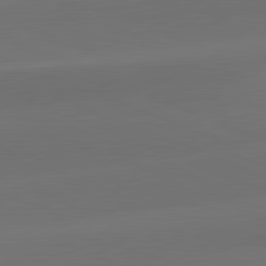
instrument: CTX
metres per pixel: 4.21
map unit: lApd
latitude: 81.9528
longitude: -161.0269
